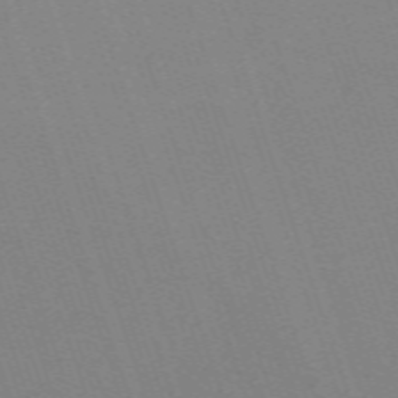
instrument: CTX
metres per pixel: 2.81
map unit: eHh
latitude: -64.7463
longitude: 51.4076
